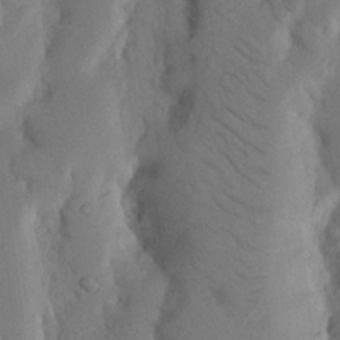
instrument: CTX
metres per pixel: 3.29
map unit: Nhu
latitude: 19.6882
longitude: -75.9717
